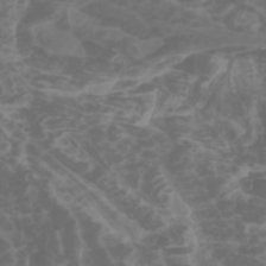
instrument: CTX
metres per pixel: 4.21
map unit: Htu
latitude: -1.0865
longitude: -77.3670
